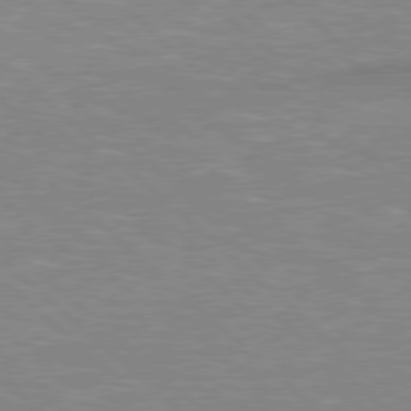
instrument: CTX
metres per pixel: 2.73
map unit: Hpe
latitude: 78.0633
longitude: -156.8757
